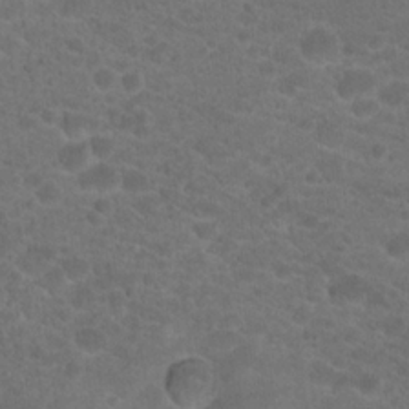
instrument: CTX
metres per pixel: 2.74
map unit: Hto
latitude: 19.7071
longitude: -38.9703
